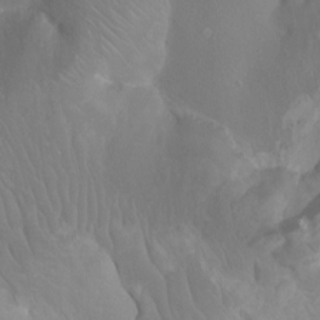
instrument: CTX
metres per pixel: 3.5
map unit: Ht
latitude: -1.4266
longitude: -18.2333
